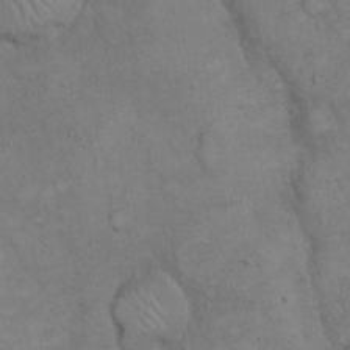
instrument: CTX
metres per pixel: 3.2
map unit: eHh
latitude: 20.8002
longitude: -59.3293
